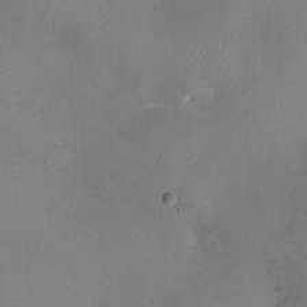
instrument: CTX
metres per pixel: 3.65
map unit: Nhu
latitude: -0.6897
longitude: -15.2726
